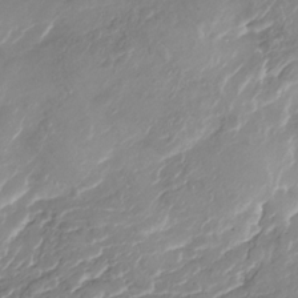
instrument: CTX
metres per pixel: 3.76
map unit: Nhu
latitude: -29.4832
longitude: -72.0633
